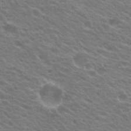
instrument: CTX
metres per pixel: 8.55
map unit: Hto
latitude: 22.8569
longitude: -31.2159
